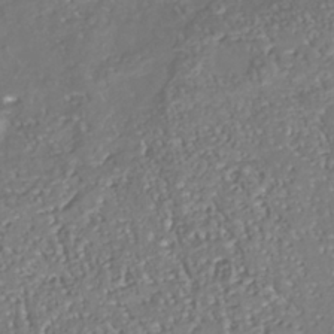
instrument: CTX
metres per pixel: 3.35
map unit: Nhu
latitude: -38.9920
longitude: -80.6113
